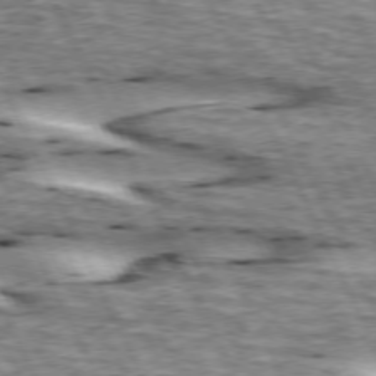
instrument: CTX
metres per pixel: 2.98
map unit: lApd
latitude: 73.3482
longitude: -54.7813
